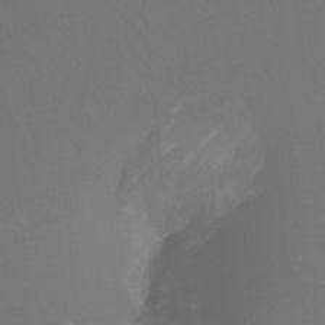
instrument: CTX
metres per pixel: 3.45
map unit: Htu
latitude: -12.5385
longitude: -45.9150
